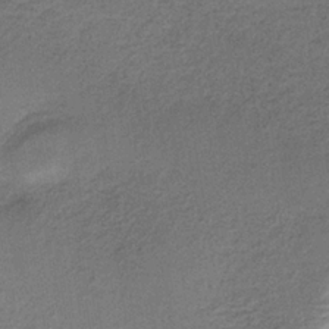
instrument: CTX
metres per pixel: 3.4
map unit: lHb
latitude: -34.6518
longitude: 62.6518
